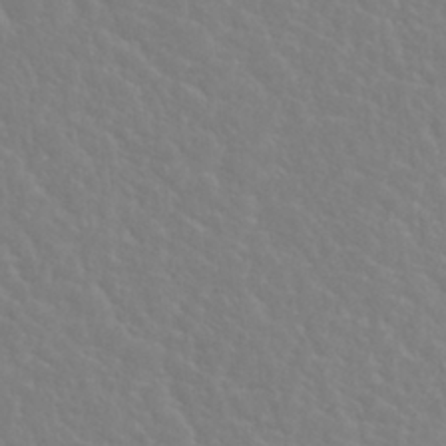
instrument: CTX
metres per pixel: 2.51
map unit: Nhu
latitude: 28.9325
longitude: -52.1767
